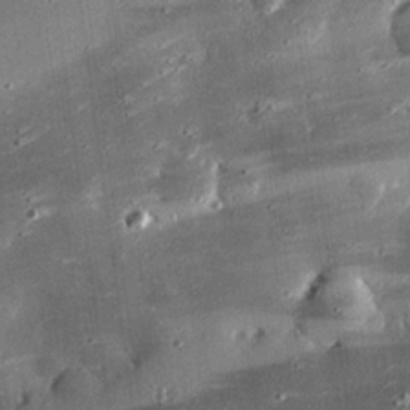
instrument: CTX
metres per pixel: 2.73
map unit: eHh
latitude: 23.7638
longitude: -89.4805
